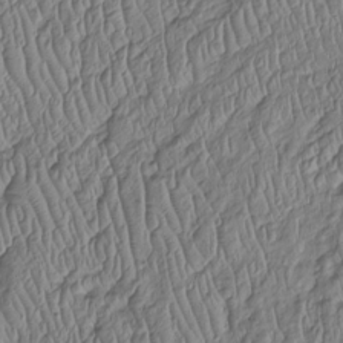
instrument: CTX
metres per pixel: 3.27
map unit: Htu
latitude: -5.7666
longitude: 155.7855
